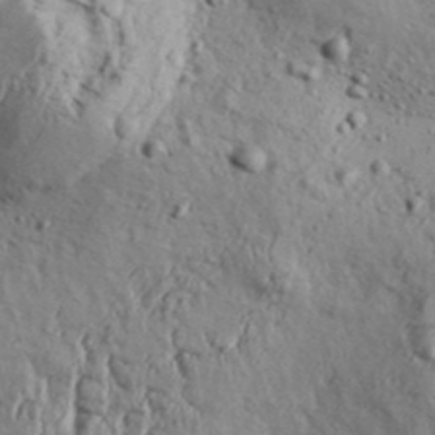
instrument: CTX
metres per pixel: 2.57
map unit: Aa
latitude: 32.2711
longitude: -134.9136
